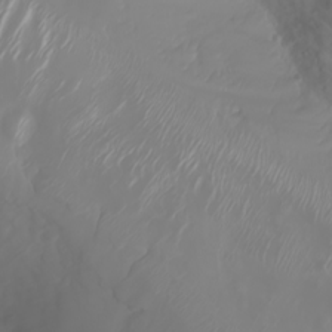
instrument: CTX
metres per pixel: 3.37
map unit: Nhu
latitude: -6.8030
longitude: -89.3104
